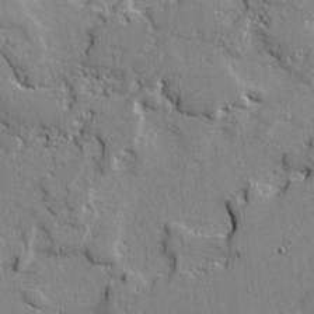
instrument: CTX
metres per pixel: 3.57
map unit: lAvf
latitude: -0.9353
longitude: -108.9513
